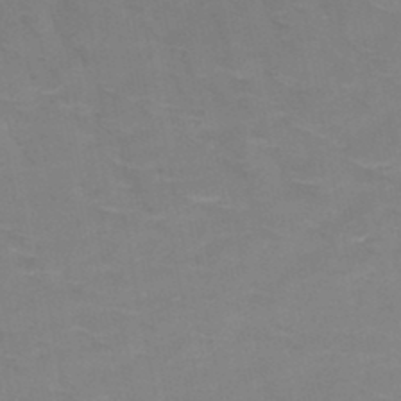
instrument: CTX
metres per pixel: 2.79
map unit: HNb
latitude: -49.1620
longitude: -47.4238
